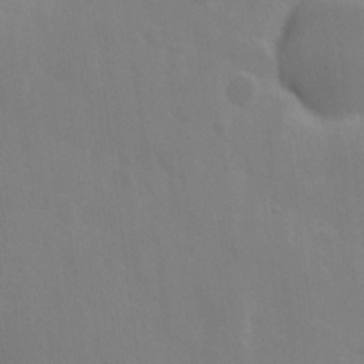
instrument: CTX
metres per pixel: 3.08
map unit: eHh
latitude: 5.8394
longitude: -66.0633
